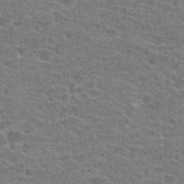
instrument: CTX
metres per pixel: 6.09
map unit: Hto
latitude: 22.4412
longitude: -43.5560
